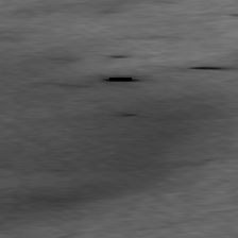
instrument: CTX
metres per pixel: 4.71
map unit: Ap
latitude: -80.9920
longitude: -88.4223
